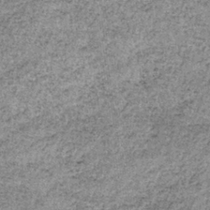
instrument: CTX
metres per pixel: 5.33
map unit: lHb
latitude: -36.2550
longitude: 64.8597
